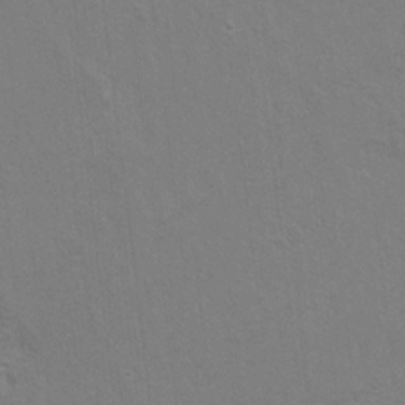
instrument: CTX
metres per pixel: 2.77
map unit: Hto
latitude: 9.0270
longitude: -35.3292
